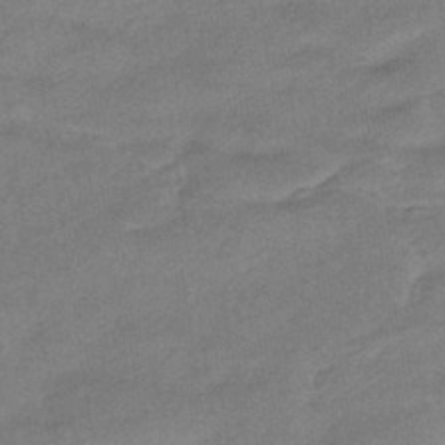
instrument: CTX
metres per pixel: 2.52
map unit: HNhu
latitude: -42.4817
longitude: 90.4818
